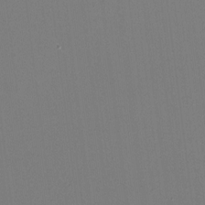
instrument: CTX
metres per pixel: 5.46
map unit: HNhu
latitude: -1.9367
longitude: -5.4804
